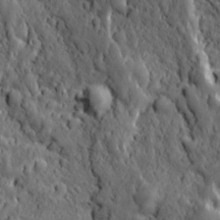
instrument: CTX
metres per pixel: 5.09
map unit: Ave
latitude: 12.1956
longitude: -104.7247
